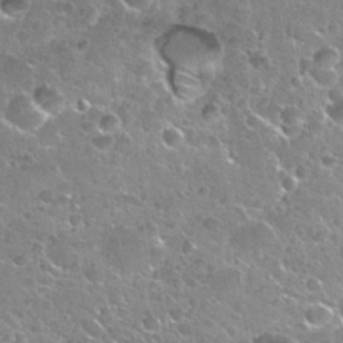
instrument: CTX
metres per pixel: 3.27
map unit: Nhu
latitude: 30.8380
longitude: -53.3482
